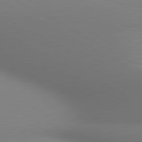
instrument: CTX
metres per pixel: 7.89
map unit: lApd
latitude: 80.4979
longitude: 132.7841
